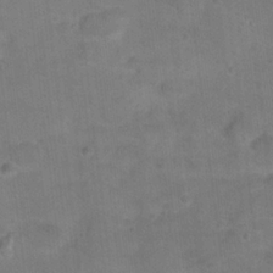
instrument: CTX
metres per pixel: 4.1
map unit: Hto
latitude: 17.3671
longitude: -39.0647
